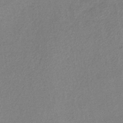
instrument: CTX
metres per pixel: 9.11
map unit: lHb
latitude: -40.4440
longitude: 71.0864
